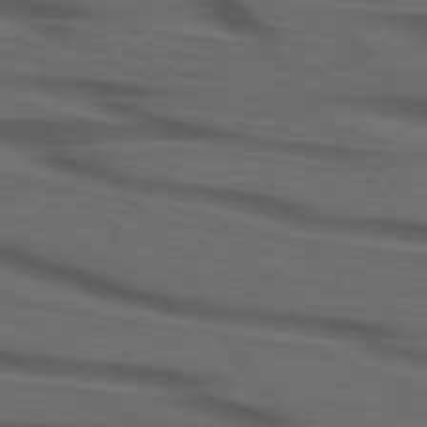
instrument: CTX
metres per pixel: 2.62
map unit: lApd
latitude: 73.8017
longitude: -74.7057
